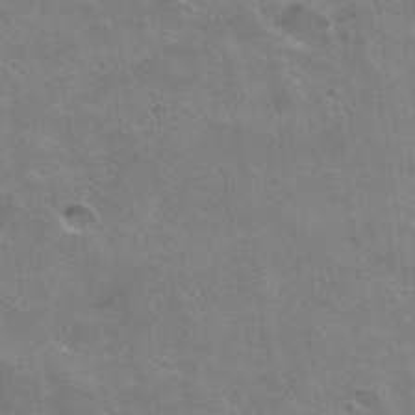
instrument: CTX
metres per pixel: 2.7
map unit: Hto
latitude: 36.1578
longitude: -43.7639
